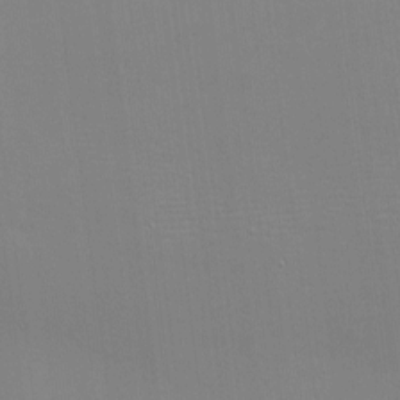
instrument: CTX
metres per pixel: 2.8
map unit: eHh
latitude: -2.8030
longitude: -80.3845
